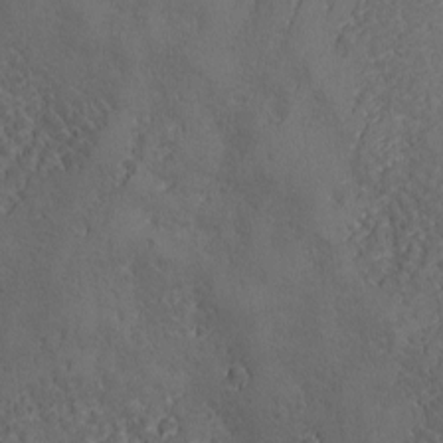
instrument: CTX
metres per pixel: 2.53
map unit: Ave
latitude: -7.1809
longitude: -119.6883
